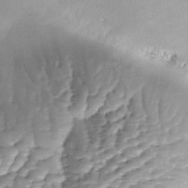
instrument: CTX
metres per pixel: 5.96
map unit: Ave
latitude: -8.5952
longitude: -122.8380
